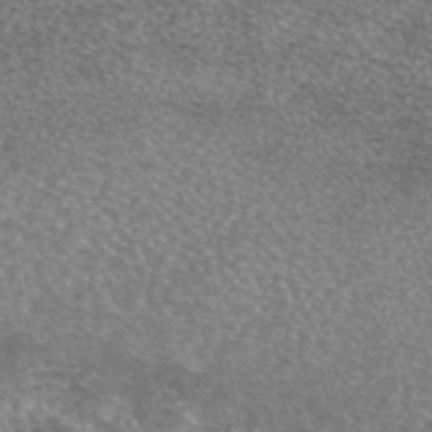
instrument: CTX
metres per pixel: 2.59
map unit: eAb
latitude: 44.9136
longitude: 103.9178
